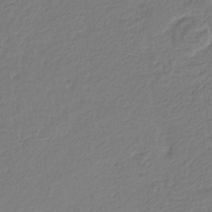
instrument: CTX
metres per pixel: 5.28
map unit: eHb
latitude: -30.4440
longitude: 67.2943
